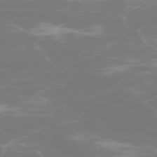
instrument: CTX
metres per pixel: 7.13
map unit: Hpe
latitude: -73.8044
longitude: 4.3117
